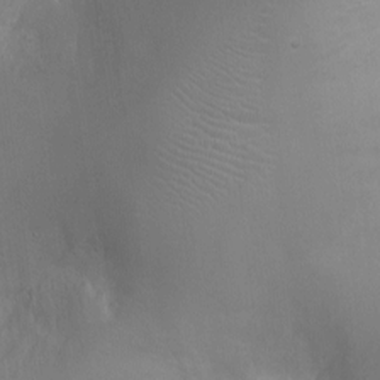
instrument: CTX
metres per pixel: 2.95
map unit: Ht
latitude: -3.1431
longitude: -16.2523
